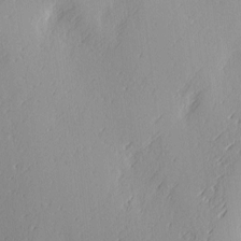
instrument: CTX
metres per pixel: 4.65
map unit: Ave
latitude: 2.7246
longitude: -111.6883
